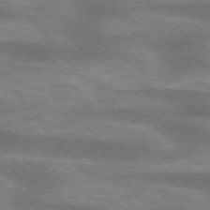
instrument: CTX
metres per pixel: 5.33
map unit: lApd
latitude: 75.5938
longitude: -58.5357
